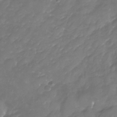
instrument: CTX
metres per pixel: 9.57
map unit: Nhu
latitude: -23.7100
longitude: -57.1403
